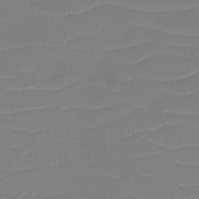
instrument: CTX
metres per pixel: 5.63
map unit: eHh
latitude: -3.7855
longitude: -75.8583
